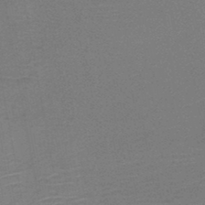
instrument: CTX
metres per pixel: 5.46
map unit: HNb
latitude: -46.3306
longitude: -40.2333
